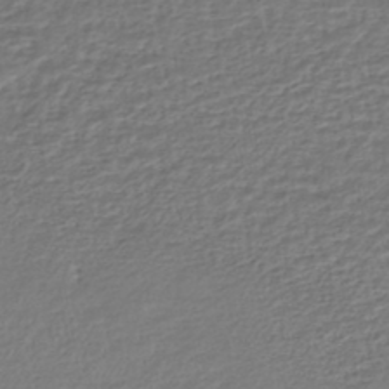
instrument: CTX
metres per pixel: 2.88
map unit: HNhu
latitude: -45.3321
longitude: 101.2942
